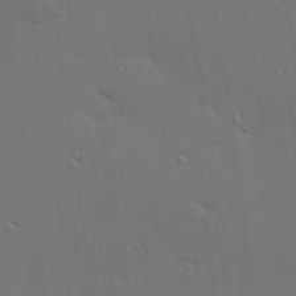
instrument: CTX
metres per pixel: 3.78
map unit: Hve
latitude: 27.3482
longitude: -91.5749
